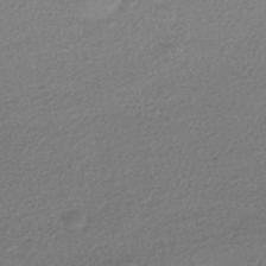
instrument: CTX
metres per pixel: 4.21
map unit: HNhu
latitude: -43.8422
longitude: 95.1620
